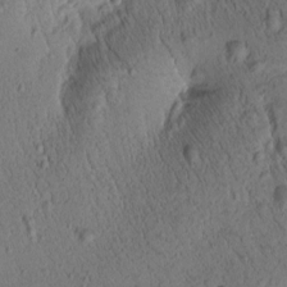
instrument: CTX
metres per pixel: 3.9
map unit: Htu
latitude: -2.8596
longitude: 171.3888
